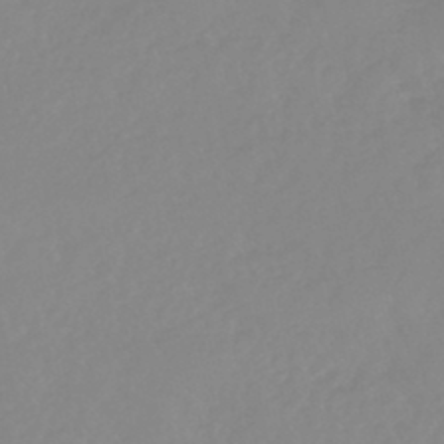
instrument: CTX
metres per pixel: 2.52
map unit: eHb
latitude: -44.6707
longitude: 84.6518
